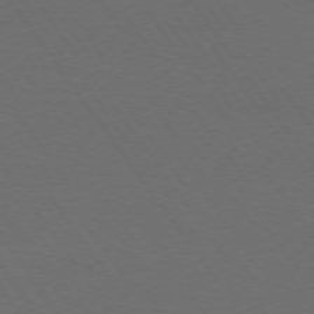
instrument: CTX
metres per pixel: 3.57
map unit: lApd
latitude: 73.8395
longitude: -72.1956
